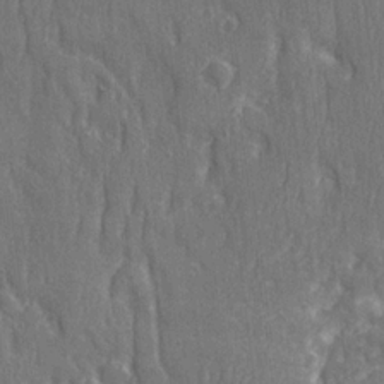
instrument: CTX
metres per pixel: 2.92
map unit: Ave
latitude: 22.4790
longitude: -134.3089
